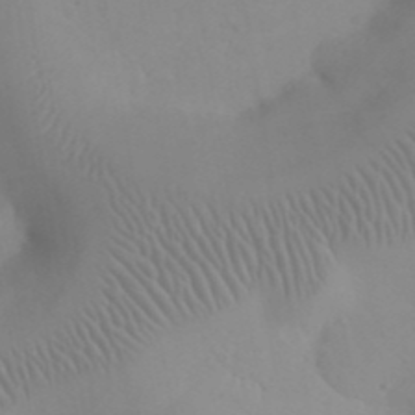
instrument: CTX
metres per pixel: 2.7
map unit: eHh
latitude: 25.2725
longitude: -66.7057
